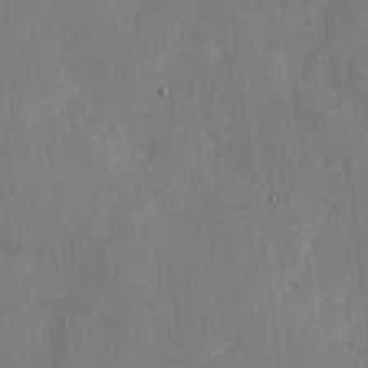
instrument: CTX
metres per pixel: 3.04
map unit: Nhu
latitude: -28.4062
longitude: -58.0255
